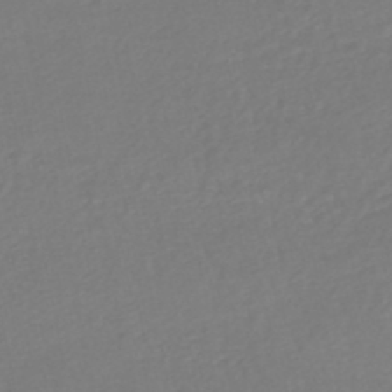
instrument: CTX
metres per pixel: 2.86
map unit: HNhu
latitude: -48.1795
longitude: 103.6722
